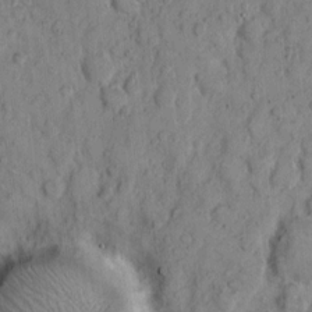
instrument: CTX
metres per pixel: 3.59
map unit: eHh
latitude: 7.8583
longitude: -63.6505
